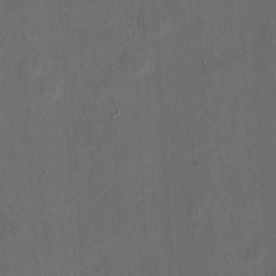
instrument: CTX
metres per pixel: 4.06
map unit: eHh
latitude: 5.4804
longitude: -69.0270
